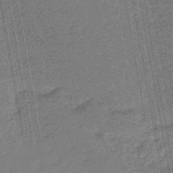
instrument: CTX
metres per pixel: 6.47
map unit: eHb
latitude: -46.0850
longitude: 89.1053
